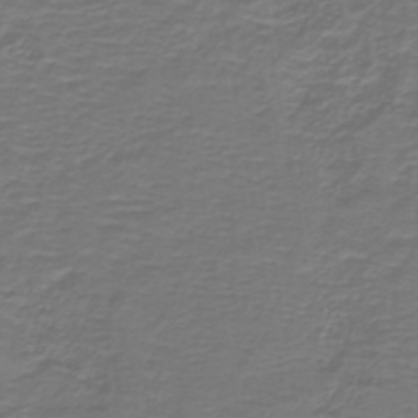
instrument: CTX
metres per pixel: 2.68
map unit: lHb
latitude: -42.8596
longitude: 57.2376
